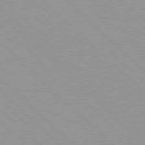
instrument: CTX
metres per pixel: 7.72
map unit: Hpe
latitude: 77.6316
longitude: -153.2915
